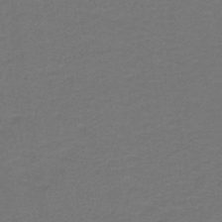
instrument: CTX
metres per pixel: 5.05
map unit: lHb
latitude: -42.5195
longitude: 53.8611
